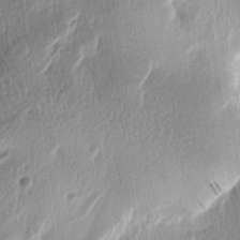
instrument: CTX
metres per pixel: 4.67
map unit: lAa
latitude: -6.2928
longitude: -123.8016
